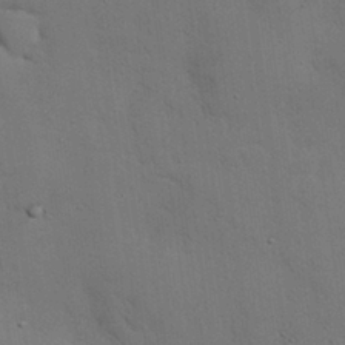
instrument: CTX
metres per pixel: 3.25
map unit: Nhu
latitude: 29.0269
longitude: -69.5182
